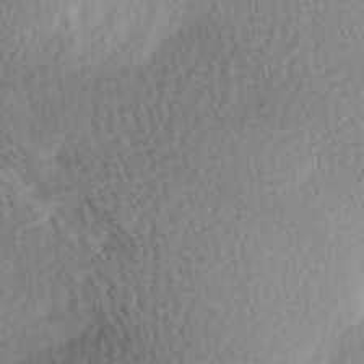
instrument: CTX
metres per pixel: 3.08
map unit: Ave
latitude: 10.6869
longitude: -107.1781
